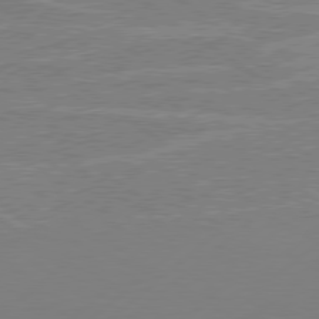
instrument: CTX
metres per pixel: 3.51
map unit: Hpe
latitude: 78.8569
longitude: -132.6302
